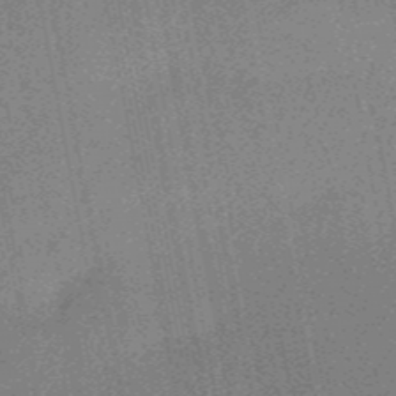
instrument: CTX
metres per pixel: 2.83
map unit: HNb
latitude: -53.3509
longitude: -49.3293
